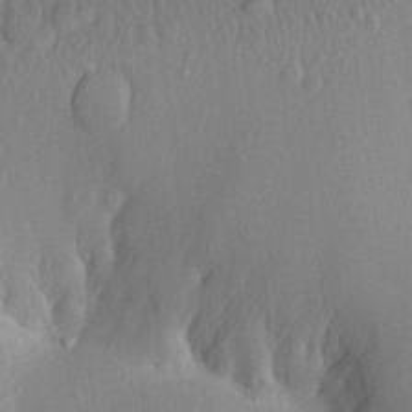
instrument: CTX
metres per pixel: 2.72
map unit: Aa
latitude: 22.5357
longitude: -139.3859
